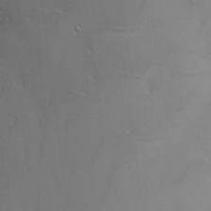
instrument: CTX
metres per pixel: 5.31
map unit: Nhu
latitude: -5.9745
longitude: -91.4615
